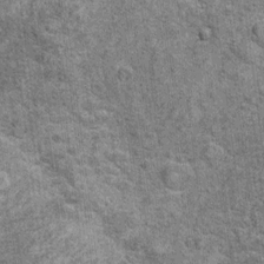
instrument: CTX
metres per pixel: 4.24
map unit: Ht
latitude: 11.1781
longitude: -38.3845
